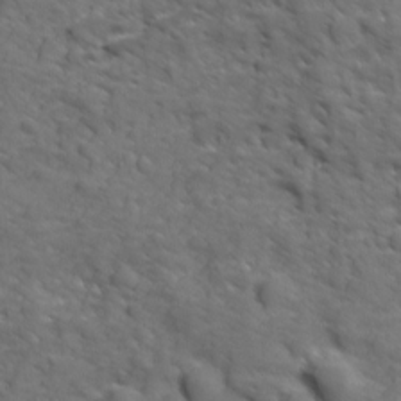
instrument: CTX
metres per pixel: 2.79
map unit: Ave
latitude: 18.9324
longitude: -132.5735
